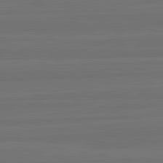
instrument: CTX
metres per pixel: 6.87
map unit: lApd
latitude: 82.5167
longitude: -179.8206
